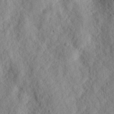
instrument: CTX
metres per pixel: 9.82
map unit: eHh
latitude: 24.0444
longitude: -80.0822
